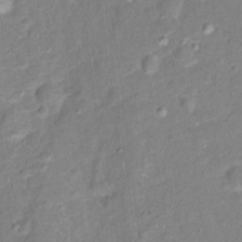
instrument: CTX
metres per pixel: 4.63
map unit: Hto
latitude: 16.1389
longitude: -42.3656
